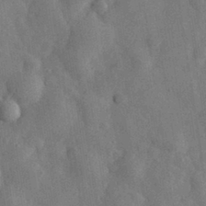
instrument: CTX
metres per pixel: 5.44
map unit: eHh
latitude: 31.2726
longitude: -77.8772
